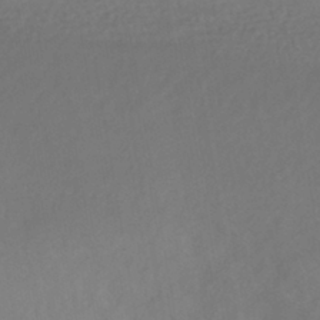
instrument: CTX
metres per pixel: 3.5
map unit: HNhu
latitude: -42.3495
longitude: 104.5573
